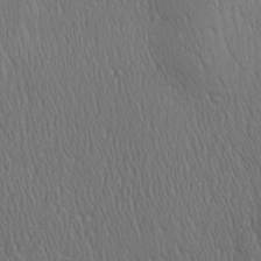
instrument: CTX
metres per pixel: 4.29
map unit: Aa
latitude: 27.3860
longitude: -138.2711
